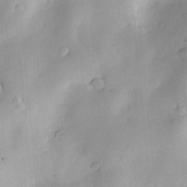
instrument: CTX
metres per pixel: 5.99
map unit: Nve
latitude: -7.6910
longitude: 174.4251
